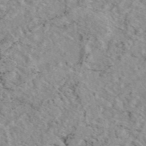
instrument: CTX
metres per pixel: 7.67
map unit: eAb
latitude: 45.2537
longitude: 112.4818
